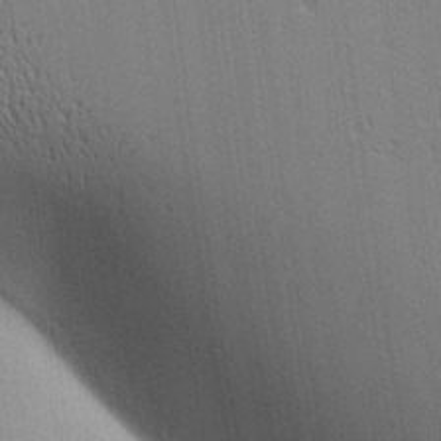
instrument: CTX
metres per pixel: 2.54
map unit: lAa
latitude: 12.6491
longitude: -107.9906
